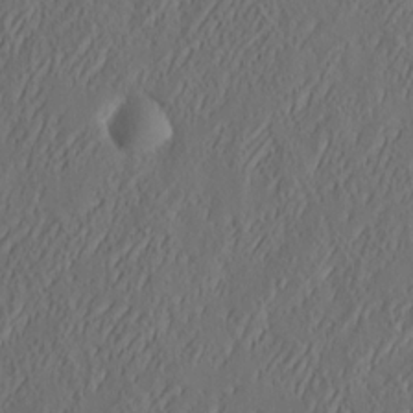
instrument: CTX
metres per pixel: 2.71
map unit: eHh
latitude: 4.6113
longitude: -77.5749
